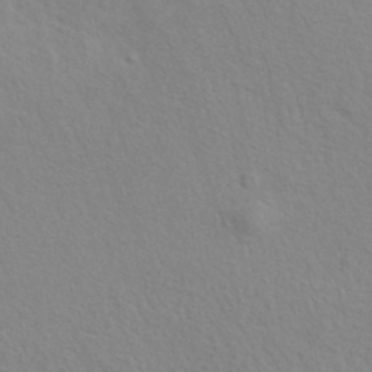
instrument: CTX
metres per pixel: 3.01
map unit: ANa
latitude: 37.4993
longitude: 18.9920
